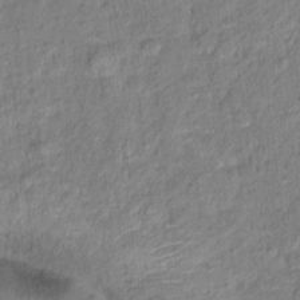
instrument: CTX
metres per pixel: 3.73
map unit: Hto
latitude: 14.1956
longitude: -38.9703
